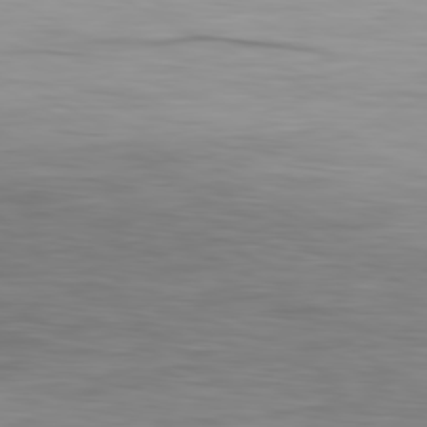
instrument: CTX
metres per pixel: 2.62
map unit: Ap
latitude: -81.0676
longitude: -59.2915
